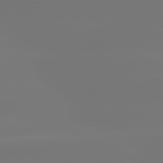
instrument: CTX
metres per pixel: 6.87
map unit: lApd
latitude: 81.4426
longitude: -148.5735
